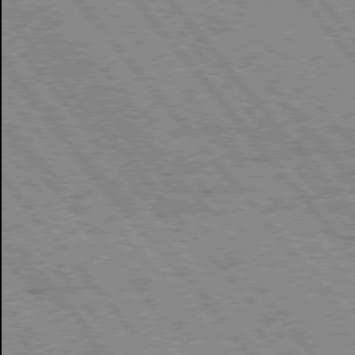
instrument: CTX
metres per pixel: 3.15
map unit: Hpe
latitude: 75.7450
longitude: -149.9906
